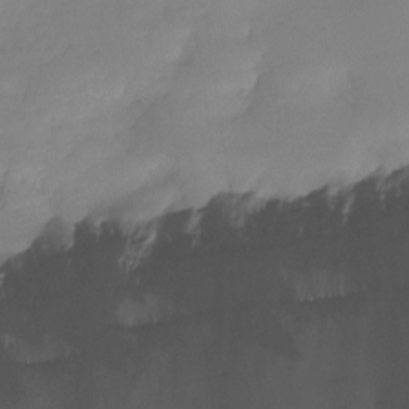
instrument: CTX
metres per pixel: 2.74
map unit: Ht
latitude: -14.9731
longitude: -51.1970
